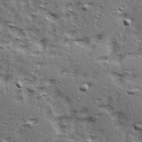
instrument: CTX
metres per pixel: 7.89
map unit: Ave
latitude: 15.4238
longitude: -104.8002
